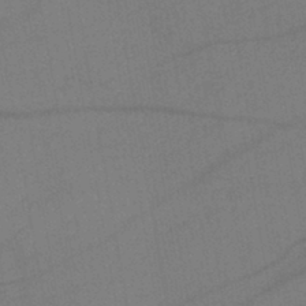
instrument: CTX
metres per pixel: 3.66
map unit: lHb
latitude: -42.3495
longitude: 68.1227
